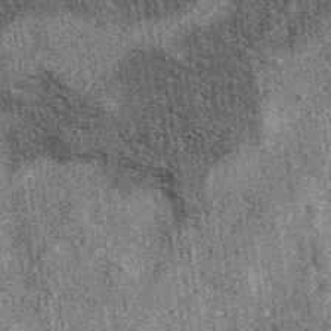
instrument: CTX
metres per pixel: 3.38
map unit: eAb
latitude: 36.7813
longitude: 107.6155
